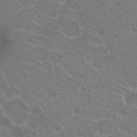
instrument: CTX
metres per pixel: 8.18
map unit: Hto
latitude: 19.5938
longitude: -40.2333
